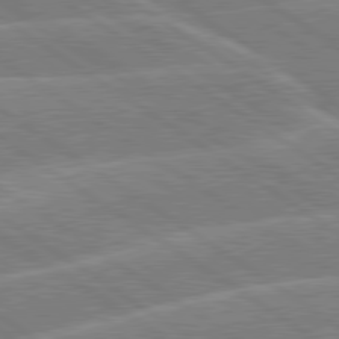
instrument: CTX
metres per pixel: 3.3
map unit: lApd
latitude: 79.6694
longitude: -130.4412
